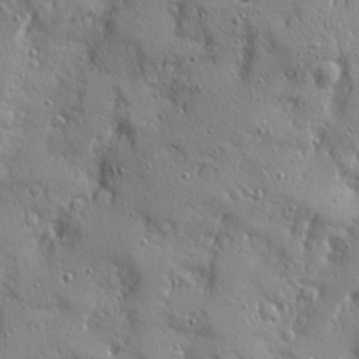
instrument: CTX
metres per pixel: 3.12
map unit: Ave
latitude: 21.8773
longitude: -131.2348
